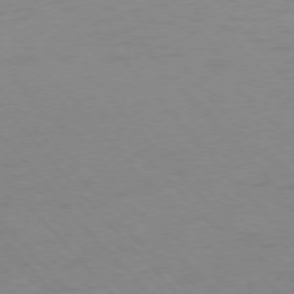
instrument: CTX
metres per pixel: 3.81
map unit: Ap
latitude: -76.7652
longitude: -64.1578
